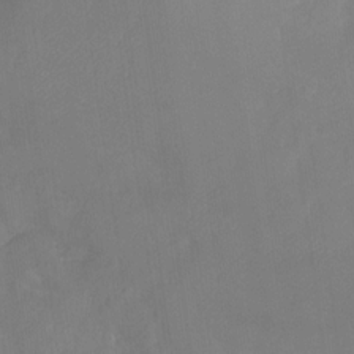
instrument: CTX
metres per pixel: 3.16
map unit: Nhu
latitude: -26.1227
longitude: -57.1970
